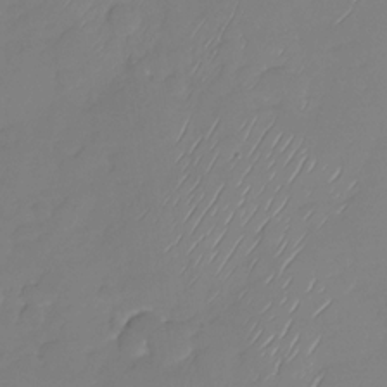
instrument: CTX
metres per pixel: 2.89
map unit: Nhu
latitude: -29.2565
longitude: -63.6883
